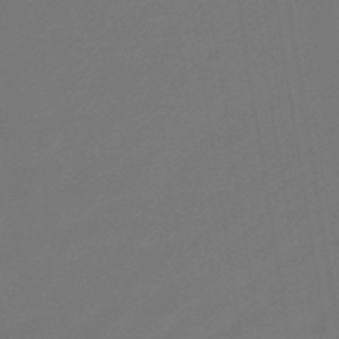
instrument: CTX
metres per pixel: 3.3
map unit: lHb
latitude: -46.5951
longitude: 58.9541
